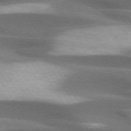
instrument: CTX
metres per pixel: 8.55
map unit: lApd
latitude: 73.6883
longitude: -52.2712
